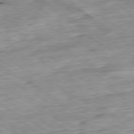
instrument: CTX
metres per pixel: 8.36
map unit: Ap
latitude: -79.9745
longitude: -88.2334
